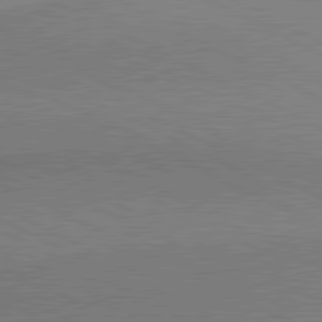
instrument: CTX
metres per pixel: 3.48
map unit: lApd
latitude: 80.8569
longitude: 164.5952
